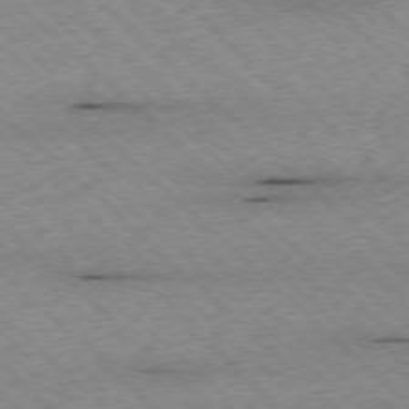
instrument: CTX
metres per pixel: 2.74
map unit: Ap
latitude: -77.3699
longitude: -86.4601
